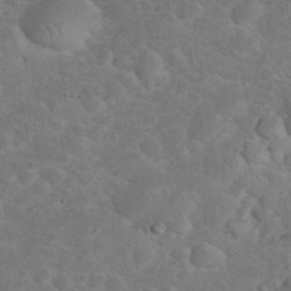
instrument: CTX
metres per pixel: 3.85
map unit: eHh
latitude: 36.8380
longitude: -66.1955
